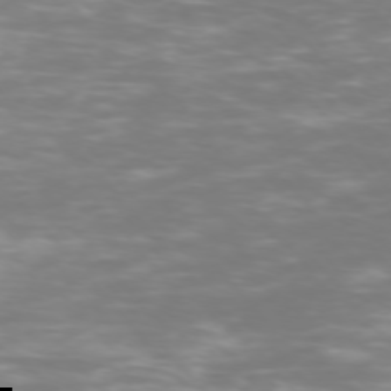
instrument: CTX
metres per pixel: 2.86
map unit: Ap
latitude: -75.7478
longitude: -76.8380
